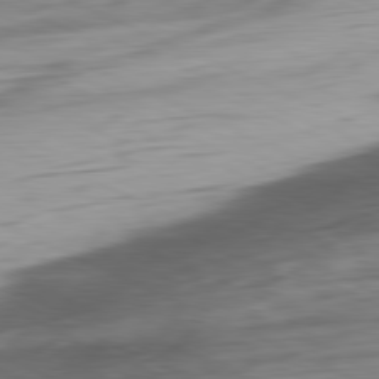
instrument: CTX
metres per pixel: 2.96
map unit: Ap
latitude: -81.1431
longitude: -68.0633
